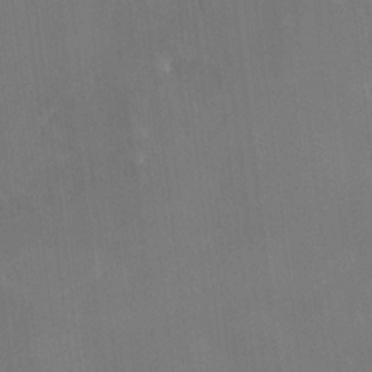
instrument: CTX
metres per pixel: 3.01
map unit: HNhu
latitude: 5.3104
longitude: 12.2929
